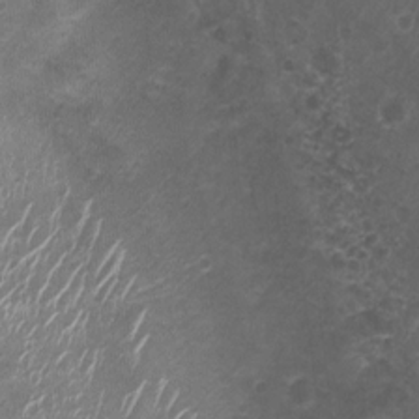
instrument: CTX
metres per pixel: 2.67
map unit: Nhu
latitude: 3.6505
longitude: -15.9151
